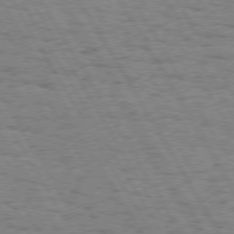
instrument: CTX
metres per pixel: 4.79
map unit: Hpe
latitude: 74.3278
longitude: -135.2726
